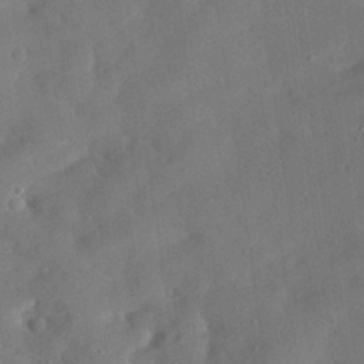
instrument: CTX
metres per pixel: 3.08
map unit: Nhu
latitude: 25.7827
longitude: -73.1215
